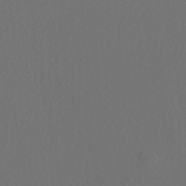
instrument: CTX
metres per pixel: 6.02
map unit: HNhu
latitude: -47.1998
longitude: 103.5210
